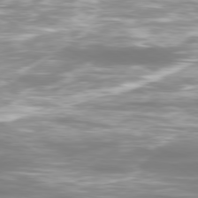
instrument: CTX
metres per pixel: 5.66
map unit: Ap
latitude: -80.0094
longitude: -60.6301
